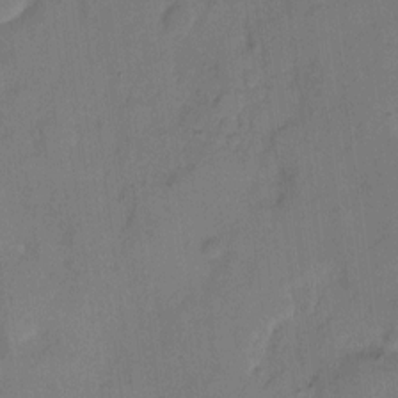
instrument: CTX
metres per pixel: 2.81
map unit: eHh
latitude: 6.0633
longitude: -65.5560
